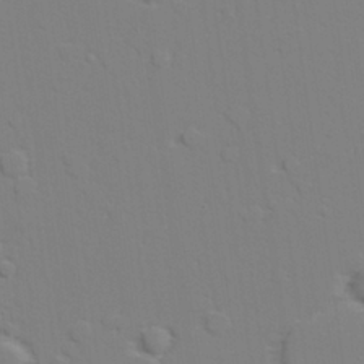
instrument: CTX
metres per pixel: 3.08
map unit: lAvf
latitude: 28.5168
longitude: -109.5938
